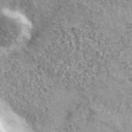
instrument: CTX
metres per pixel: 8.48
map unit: eHh
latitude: 43.5749
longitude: -90.7246
